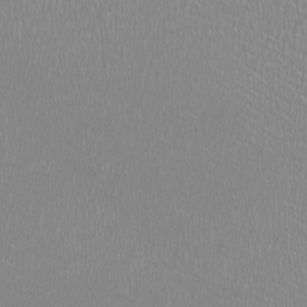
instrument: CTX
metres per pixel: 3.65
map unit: HNhu
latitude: -1.1243
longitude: 0.1984
